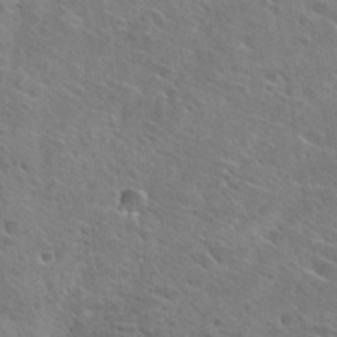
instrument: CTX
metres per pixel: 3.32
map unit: Hto
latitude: 26.8002
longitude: -41.7638
